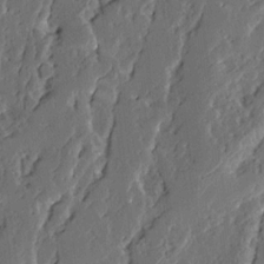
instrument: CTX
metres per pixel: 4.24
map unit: Ave
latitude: 14.1767
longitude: -136.9703
